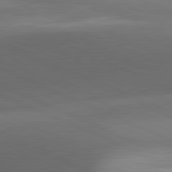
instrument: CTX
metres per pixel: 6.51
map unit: lApd
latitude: 81.4237
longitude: 132.8786
